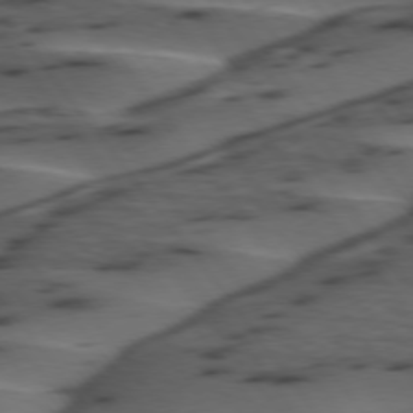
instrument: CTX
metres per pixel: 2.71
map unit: lApd
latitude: 75.2159
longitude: -70.4790
